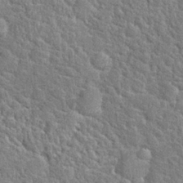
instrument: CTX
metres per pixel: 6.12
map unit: Hto
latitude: 24.1199
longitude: -49.2348
